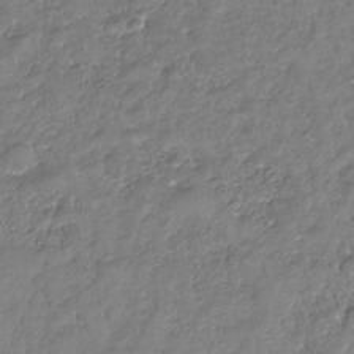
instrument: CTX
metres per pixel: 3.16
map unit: Nhe
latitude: -32.2551
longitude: -93.8772
